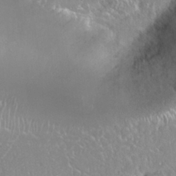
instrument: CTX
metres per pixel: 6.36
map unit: Nhu
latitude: 25.3670
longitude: -60.3845
